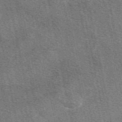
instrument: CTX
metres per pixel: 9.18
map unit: eAb
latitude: 48.8191
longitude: 116.2172
